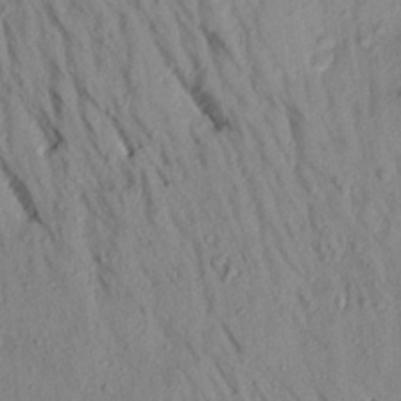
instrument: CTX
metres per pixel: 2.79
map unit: Aa
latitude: 18.2900
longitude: -147.3104
